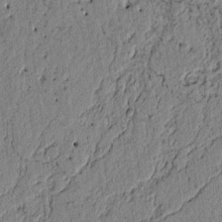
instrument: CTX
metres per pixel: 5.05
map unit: lAvf
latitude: 7.6505
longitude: 163.8800
